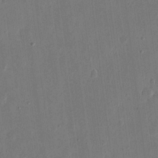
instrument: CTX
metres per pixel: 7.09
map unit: eHh
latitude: 14.8947
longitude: -69.5560
